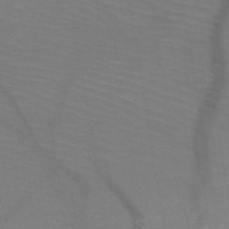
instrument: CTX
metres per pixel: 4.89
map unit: HNb
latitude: -49.7856
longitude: -44.8002
